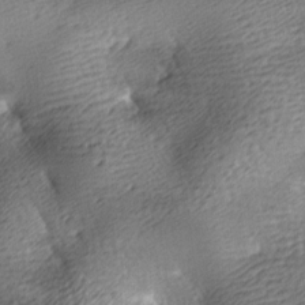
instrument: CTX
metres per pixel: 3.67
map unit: lAa
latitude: -9.7855
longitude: -125.3670
